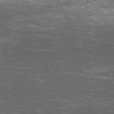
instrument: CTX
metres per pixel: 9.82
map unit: Nve
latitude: -59.1242
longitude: 57.4265
